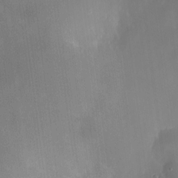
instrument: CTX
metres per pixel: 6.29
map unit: HNhu
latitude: 9.1970
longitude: 13.4077
